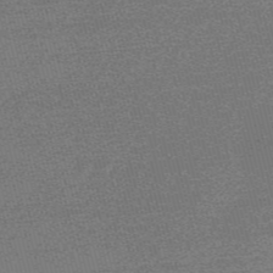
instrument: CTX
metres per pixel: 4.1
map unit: Nve
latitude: -56.3684
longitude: 61.5777
